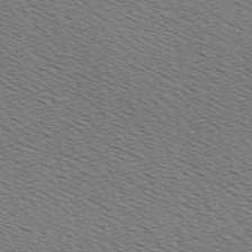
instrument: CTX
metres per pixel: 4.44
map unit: Hve
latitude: 2.9324
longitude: -125.2914
